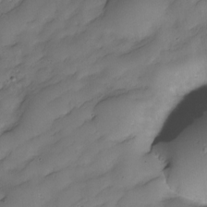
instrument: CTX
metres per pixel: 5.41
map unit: Nve
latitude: -27.4265
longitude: -149.2537
